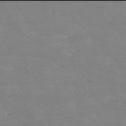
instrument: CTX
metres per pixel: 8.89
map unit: HNb
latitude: -54.0094
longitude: -34.7624
